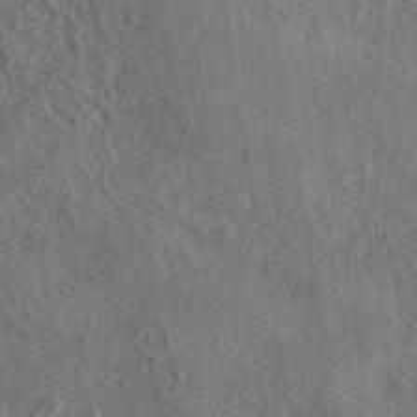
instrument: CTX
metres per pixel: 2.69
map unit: eAb
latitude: 43.4238
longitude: 115.5399
